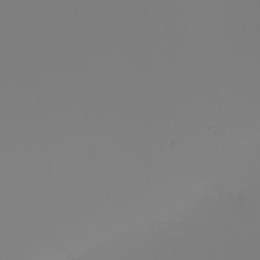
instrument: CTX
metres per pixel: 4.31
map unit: Nhu
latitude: -5.4832
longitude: -95.7828
